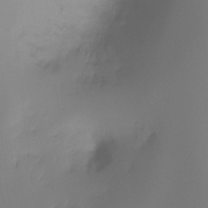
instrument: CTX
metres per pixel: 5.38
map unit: Ht
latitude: -16.6141
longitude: -49.0458
